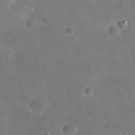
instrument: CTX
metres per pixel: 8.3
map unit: eHh
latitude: 21.4994
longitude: -65.7450
